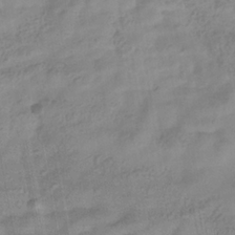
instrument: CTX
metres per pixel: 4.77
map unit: eHb
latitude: -33.1054
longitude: 75.8612
